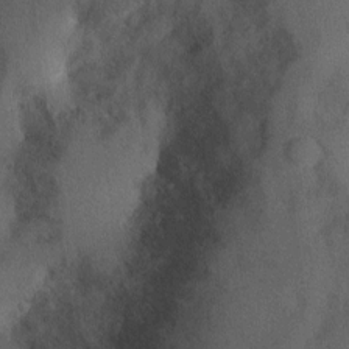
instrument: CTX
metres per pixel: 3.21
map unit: Nhu
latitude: 1.5371
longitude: -18.1011
